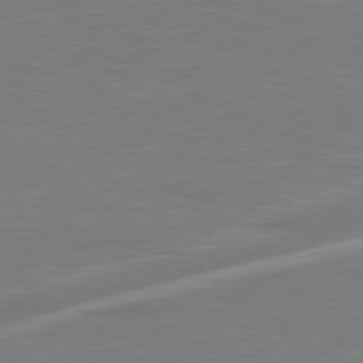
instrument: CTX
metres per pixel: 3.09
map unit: Hpe
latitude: 79.1592
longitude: -127.1214
